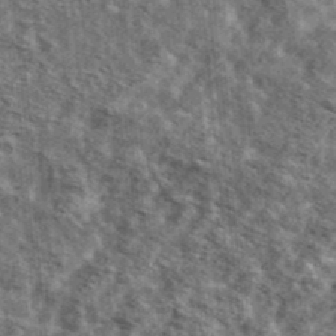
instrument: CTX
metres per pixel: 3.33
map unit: Ave
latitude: 42.3089
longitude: -107.1214
